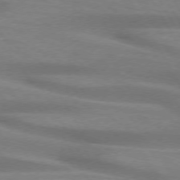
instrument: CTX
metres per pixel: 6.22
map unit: lApd
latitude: 73.7639
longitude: -52.6680
